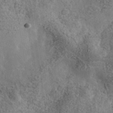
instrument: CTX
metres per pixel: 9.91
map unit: Nhe
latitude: -35.3699
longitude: -130.4979
